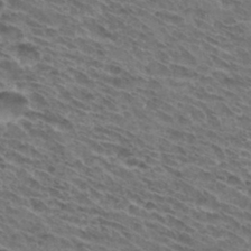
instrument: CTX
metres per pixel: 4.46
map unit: Hto
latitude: 32.1011
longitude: -44.6301
